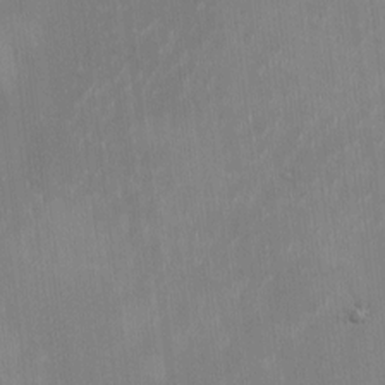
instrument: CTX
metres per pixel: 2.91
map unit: HNhu
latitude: -0.9353
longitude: -6.7813
